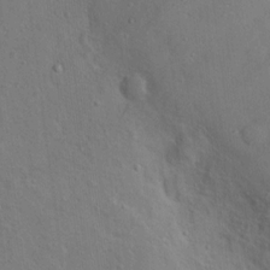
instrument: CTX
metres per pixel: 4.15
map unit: Nhu
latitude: 13.0270
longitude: -27.2348
